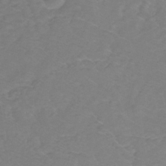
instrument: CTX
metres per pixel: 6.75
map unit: lHb
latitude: -30.9541
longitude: 64.9731
